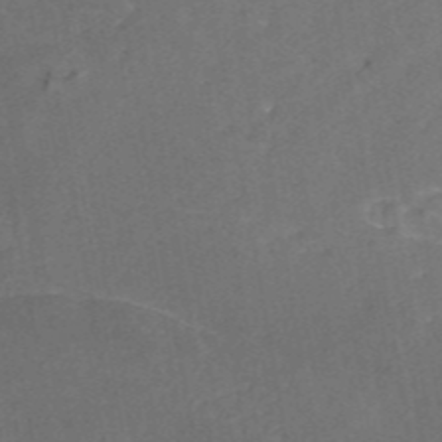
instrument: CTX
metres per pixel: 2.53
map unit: ANa
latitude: 45.1025
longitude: 39.1242
